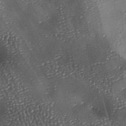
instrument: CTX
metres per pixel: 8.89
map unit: lAa
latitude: -7.2376
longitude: -125.8205
